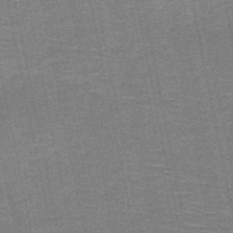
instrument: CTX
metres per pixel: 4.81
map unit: HNb
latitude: -51.3887
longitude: -44.4223
